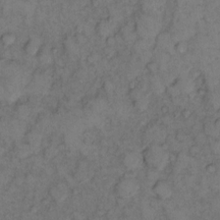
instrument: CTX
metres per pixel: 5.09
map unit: eHh
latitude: 12.1767
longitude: -63.0648
